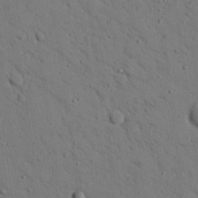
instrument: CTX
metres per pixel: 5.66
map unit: eHh
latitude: 25.6882
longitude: -77.6505
